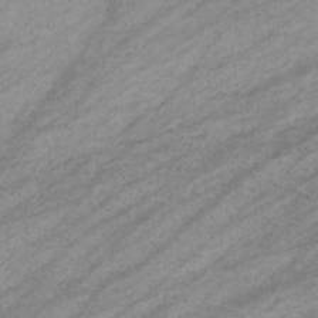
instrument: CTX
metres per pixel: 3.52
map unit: eHb
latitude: -33.6155
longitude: 70.7463
